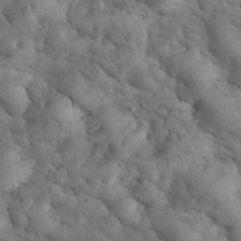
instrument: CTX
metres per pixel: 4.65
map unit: eHh
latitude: 33.9339
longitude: -67.8961
